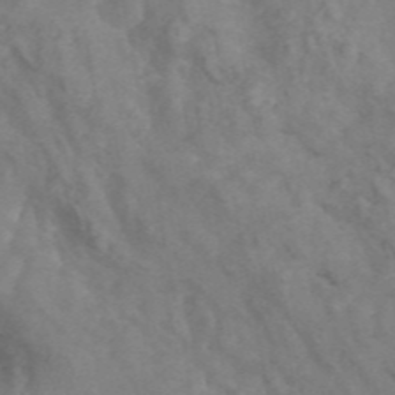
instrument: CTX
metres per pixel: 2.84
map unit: ANa
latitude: 45.4804
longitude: 26.7841
